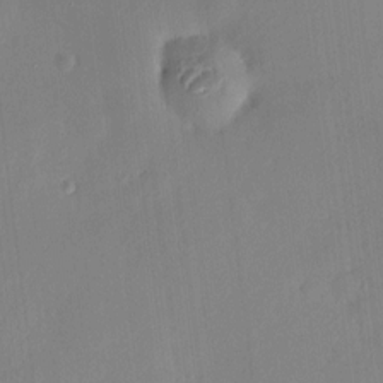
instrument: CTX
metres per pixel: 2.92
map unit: HNhu
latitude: 7.9528
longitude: 7.6722
